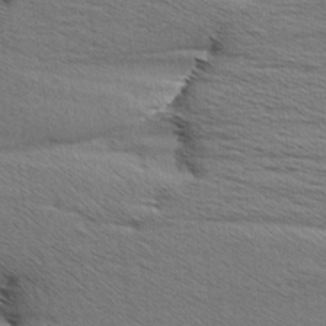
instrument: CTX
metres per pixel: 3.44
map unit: Aa
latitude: 6.2145
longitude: -136.8758
